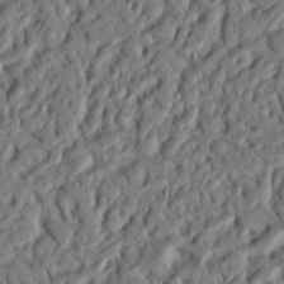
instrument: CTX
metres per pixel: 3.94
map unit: Nhu
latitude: 20.1578
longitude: -77.6505
